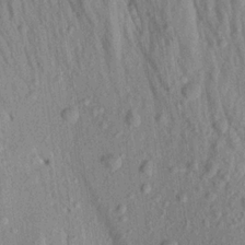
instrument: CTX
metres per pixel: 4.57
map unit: Aa
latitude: 19.8772
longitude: -147.2915
